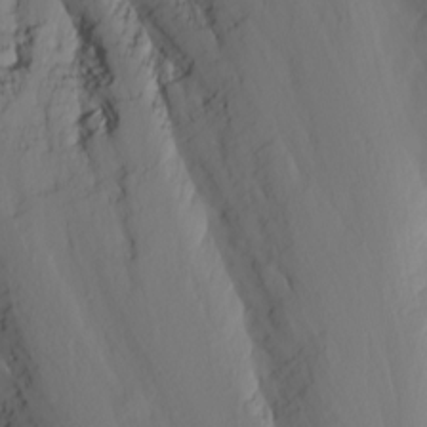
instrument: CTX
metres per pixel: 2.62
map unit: Nhu
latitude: -4.1794
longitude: -86.4034
